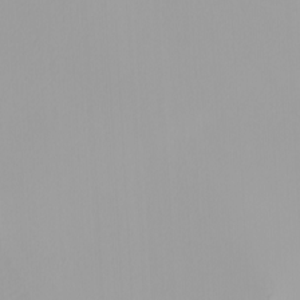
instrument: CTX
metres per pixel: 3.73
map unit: Nhu
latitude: -5.1998
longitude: -91.9528
